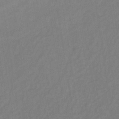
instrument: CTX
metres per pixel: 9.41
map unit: lHb
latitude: -35.2187
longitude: 63.9556
